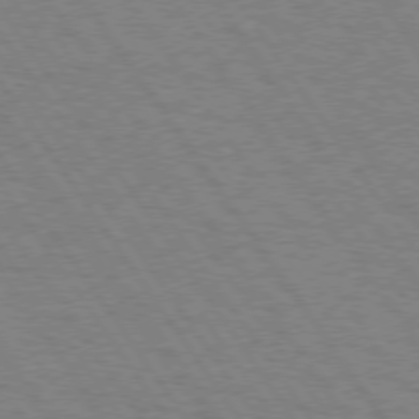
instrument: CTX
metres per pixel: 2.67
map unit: Hpe
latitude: 74.6113
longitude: -136.8569
